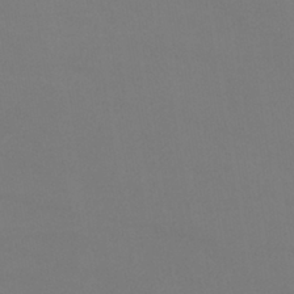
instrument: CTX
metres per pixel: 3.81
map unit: lHb
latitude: -38.4818
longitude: 74.4629
